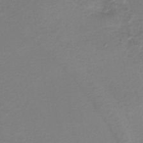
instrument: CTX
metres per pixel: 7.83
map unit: lHb
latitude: -41.1620
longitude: 51.7478
